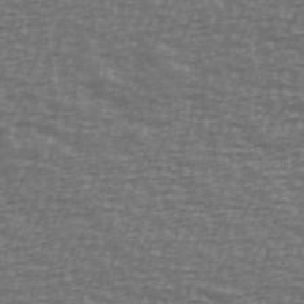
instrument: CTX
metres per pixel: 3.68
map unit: Ave
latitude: 39.2537
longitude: -113.4048
